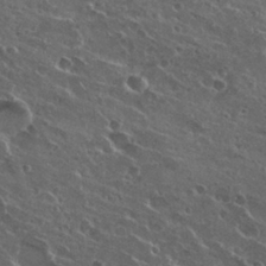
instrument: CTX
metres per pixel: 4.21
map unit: Hto
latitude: 26.9325
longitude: -50.5734
